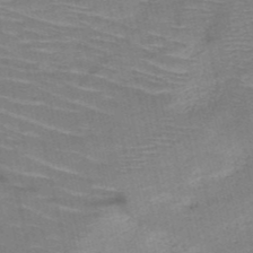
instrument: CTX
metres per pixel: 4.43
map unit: HNb
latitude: -50.5952
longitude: -45.1781
